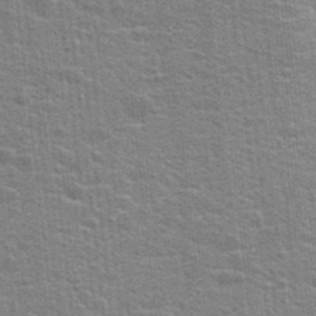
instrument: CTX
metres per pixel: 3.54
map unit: Hto
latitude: 23.3104
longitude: -47.1592
